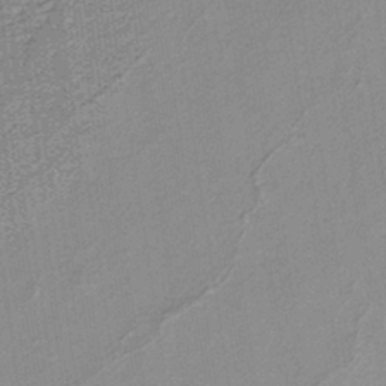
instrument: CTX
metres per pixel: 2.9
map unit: HNb
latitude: -36.0661
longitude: 57.6533
